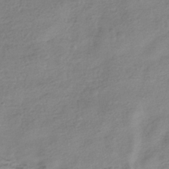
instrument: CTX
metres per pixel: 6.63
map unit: HNhu
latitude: -41.5588
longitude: 98.8597
